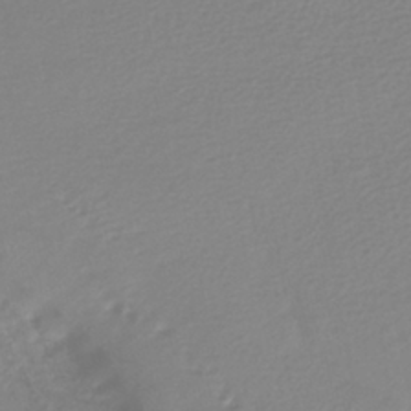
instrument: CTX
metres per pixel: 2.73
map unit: lHb
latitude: -40.4251
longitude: 64.8408
